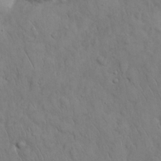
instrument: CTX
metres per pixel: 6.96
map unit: Nhu
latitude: 28.0633
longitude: -68.9514
